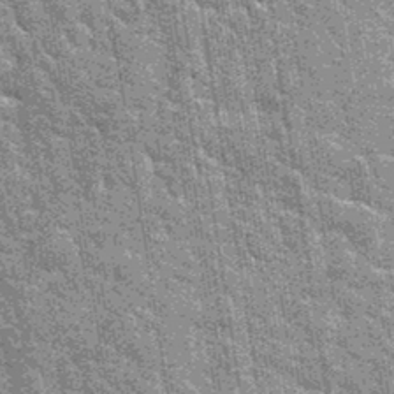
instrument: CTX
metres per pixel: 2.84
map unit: Hto
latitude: 34.8380
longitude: -52.0444
